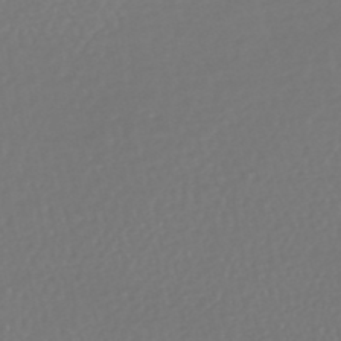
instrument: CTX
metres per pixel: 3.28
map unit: HNhu
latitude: -49.0865
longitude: 101.8611
